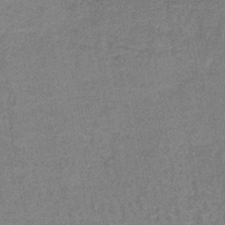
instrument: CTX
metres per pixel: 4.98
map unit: lHb
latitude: -41.1620
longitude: 57.5777
